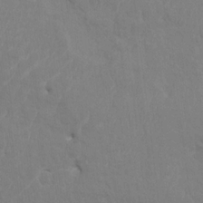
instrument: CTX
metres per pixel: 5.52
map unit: HNhu
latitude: 7.4804
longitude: -4.2711
